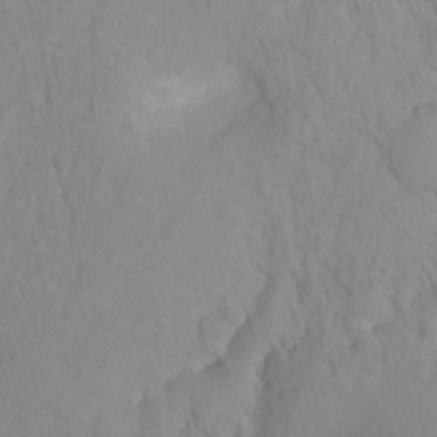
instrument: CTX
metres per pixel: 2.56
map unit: Hto
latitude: 2.1955
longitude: -36.3090
